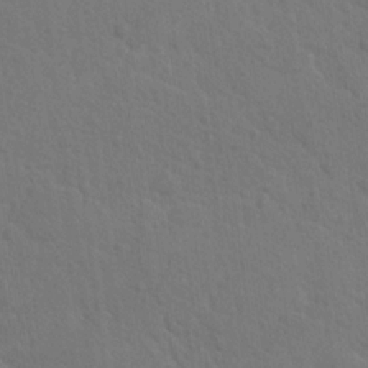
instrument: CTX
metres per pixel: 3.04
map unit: lAvf
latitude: -8.3873
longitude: -120.3279
